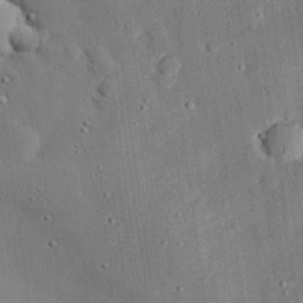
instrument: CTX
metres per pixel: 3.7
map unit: eHh
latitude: 27.8017
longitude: -82.6679
